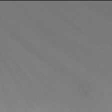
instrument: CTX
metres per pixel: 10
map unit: Ht
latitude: -2.0094
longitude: -62.0822
